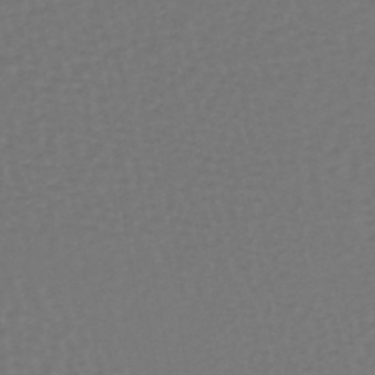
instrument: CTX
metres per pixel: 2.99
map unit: lHb
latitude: -39.1998
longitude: 62.9352
